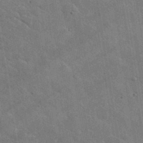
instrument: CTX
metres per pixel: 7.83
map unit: lHvf
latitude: 36.6869
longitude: -90.3656
